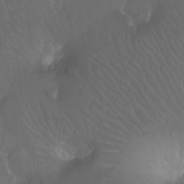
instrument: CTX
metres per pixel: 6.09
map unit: Ht
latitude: -11.8989
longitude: -43.4238
